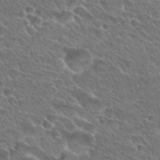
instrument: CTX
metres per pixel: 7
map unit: Hto
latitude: 27.4993
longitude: -39.3482
